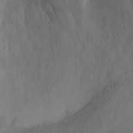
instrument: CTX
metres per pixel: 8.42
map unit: Ht
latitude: -0.8408
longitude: -33.5938
